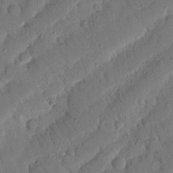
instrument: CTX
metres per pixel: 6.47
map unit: Nhu
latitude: 19.2726
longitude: -78.4601
